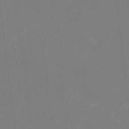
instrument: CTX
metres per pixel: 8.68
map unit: HNhu
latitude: -1.1243
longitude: -5.2915
